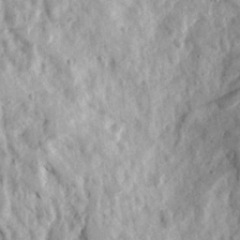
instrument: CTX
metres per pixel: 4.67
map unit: Ave
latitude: 22.7435
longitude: -132.3845
